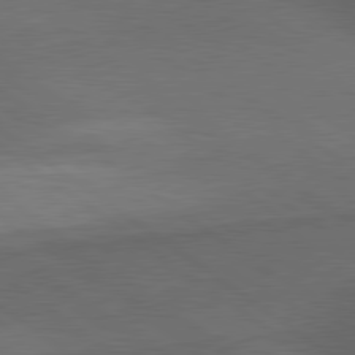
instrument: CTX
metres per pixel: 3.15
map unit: lApd
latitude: 79.8206
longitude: -176.9136
